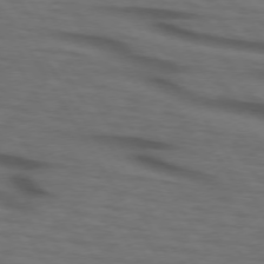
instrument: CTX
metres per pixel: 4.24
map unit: lApd
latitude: 73.3671
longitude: -73.8206
